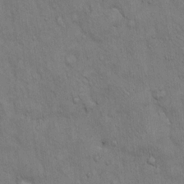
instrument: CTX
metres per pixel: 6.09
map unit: Hto
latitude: 12.8569
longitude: -60.4223
